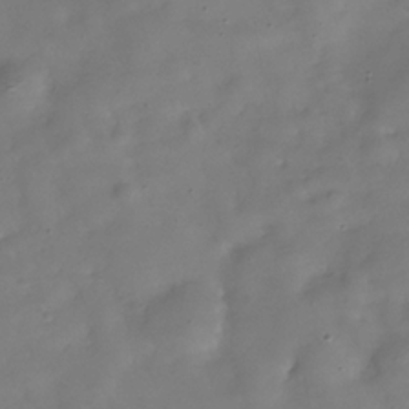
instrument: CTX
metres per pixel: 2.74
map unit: Hve
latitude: -30.7274
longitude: 94.7652
